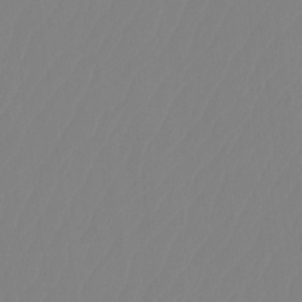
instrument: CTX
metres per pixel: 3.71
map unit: Ht
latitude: -14.5952
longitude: -50.1200
